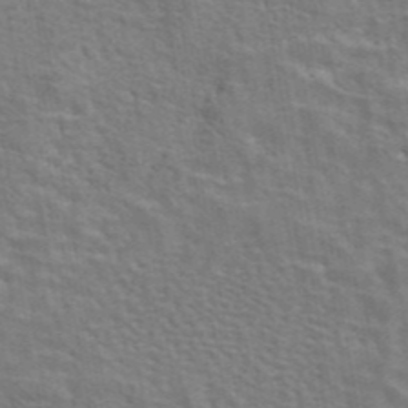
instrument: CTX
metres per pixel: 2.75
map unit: eAb
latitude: 43.4615
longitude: 107.9178
